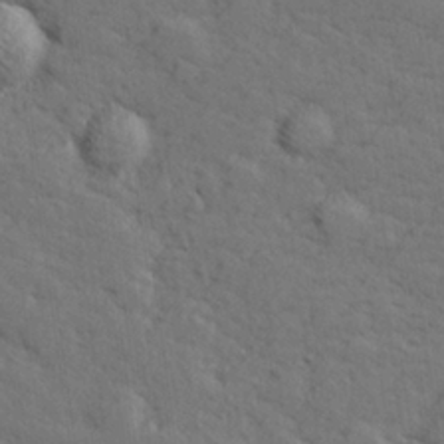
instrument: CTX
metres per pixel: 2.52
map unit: lHvf
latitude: 26.2712
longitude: 142.9919
